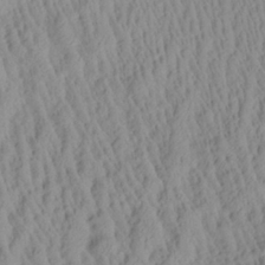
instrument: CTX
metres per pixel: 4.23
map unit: Aa
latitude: 26.6491
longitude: -135.4993
